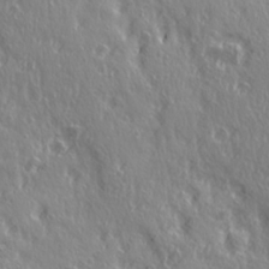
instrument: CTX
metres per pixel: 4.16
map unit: Ave
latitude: 21.5749
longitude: -135.4048
